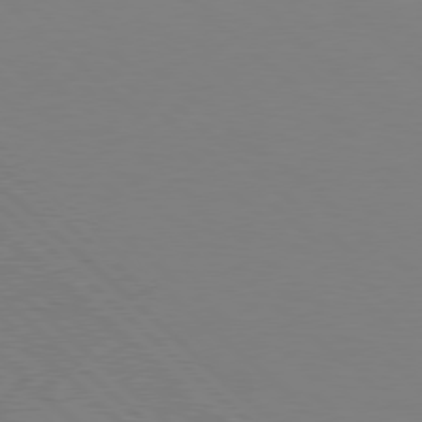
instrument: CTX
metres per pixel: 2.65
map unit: Hpe
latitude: 77.8772
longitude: -172.2522
